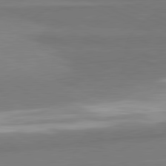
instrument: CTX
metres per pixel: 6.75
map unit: lApd
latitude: 81.7072
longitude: 162.6329
